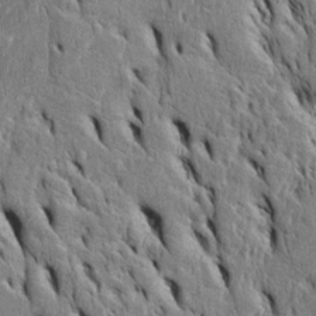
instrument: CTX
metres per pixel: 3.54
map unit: Htu
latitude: -3.2753
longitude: 151.6155
